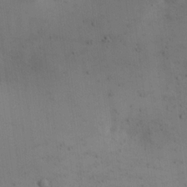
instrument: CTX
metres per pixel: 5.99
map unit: lAa
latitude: 19.8205
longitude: -138.5924
